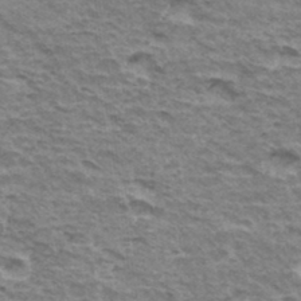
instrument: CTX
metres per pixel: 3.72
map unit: Hto
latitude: 35.4048
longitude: -43.0081
